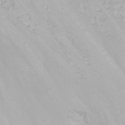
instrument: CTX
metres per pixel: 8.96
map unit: Nhu
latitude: -8.5952
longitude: -67.0458
